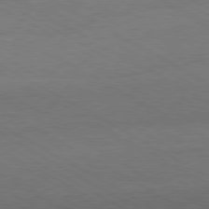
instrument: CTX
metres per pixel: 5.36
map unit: Hpe
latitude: -80.7463
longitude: 17.1998
